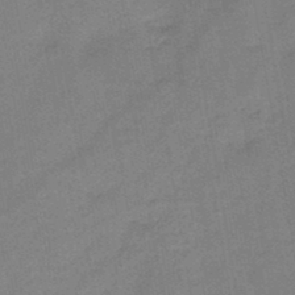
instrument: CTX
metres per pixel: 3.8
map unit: HNb
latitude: -46.5951
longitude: -38.1956
